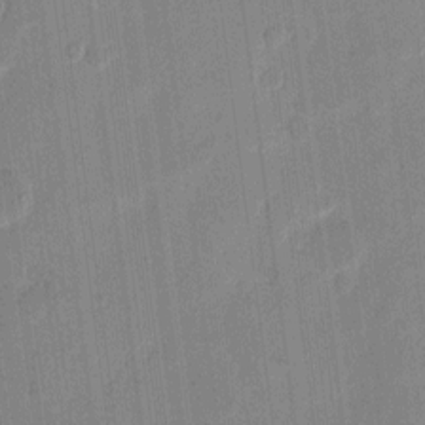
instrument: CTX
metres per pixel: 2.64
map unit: eHh
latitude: 10.5357
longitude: -66.9135
